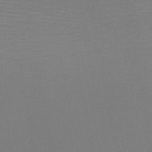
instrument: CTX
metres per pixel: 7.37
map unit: HNb
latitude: -50.7463
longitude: -43.8772
